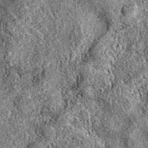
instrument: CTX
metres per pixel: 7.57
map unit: eAb
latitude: 36.3656
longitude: 110.9920
